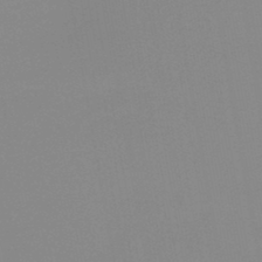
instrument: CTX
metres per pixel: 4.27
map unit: HNb
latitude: -45.4265
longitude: -44.7057
